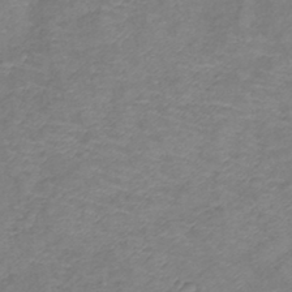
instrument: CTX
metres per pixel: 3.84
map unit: lHb
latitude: -41.7289
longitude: 78.7652
